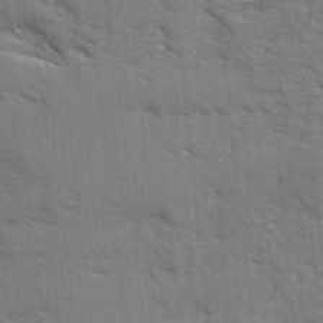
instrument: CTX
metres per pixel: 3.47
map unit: Ave
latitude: 1.7260
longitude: -110.1578
